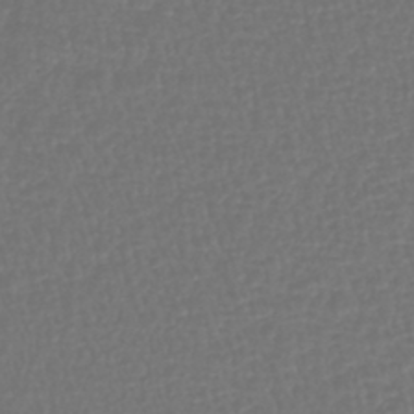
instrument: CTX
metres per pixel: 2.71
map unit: lHb
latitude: -43.0108
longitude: 64.8975
